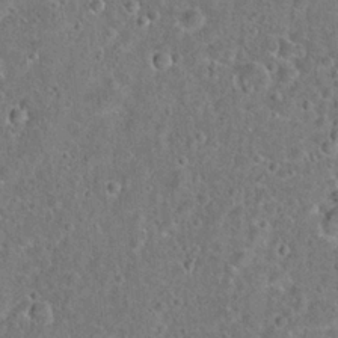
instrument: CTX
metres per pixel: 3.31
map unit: Hto
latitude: 21.9717
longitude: -46.8947
